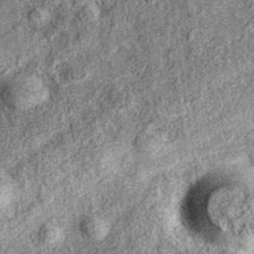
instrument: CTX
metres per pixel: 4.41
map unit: eAb
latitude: 37.5560
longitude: 109.3510
